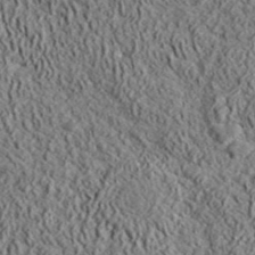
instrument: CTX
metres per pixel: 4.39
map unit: lHvf
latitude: 42.6491
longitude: -89.3482
